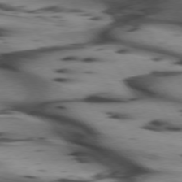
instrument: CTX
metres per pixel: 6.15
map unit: lApd
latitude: 74.6302
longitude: -64.1956
